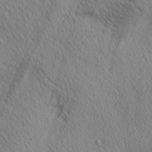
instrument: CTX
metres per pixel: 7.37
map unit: lAa
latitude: 4.7057
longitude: -117.1592
